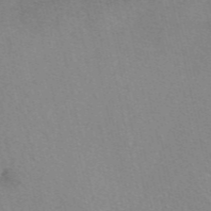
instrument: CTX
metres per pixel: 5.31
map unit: eAb
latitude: 50.0633
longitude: 104.2172
